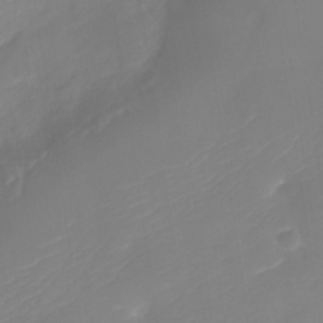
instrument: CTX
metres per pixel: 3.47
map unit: Nhu
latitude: -30.3684
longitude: -71.6127
